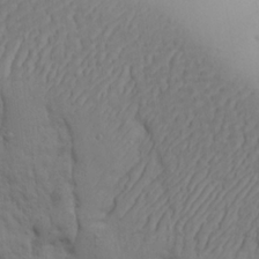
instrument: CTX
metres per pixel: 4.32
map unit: Ave
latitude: 23.3104
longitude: -135.6127
